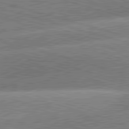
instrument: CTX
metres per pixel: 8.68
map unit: lApd
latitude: 81.3482
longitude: -162.9325
